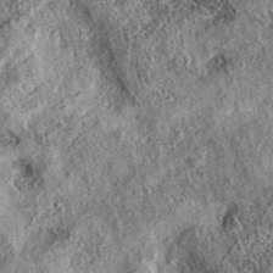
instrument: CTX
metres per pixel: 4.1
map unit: eAb
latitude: 36.9136
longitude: 108.5574
